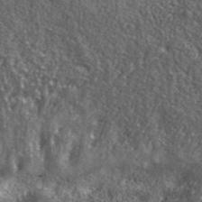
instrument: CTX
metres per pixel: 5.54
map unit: lHvf
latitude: 40.6490
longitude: -89.9528
